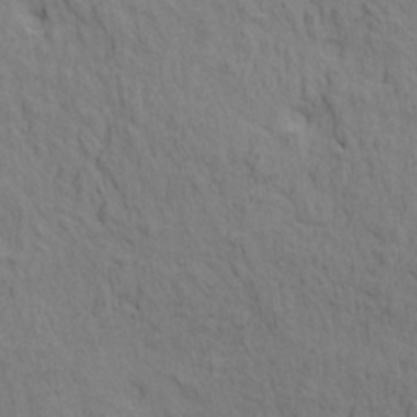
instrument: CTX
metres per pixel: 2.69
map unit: HNhu
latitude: 11.4238
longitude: 23.3888
